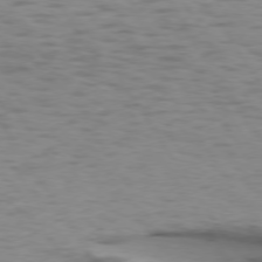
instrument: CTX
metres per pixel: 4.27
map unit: lApd
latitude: 74.4790
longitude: -51.0269
